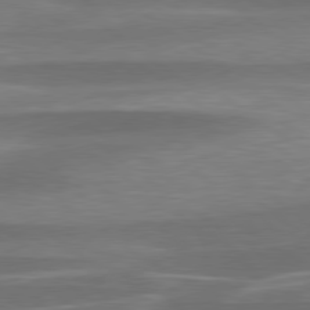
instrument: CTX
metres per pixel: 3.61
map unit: lApd
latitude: 79.3671
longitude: -93.6127
